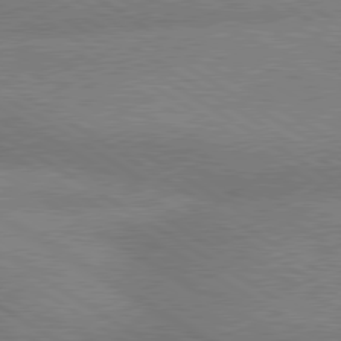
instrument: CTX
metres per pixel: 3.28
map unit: lApd
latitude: 79.6505
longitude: -152.7813
